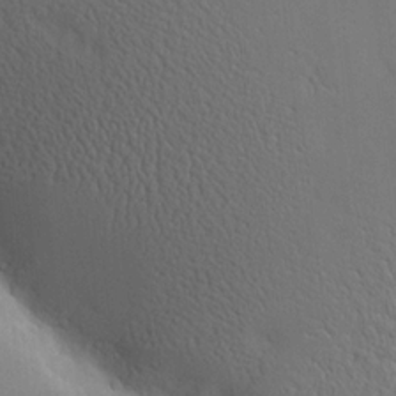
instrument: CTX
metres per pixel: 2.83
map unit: Nve
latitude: -8.9353
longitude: 174.0283
